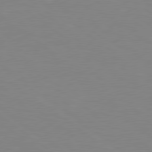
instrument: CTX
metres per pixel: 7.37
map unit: Hpe
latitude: 78.8758
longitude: -124.8758
